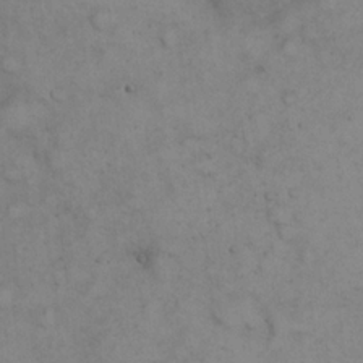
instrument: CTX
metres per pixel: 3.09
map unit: eHh
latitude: 21.8961
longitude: -59.6694
